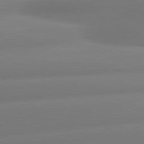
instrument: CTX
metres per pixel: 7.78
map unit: lApd
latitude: 80.7057
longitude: -160.5357
